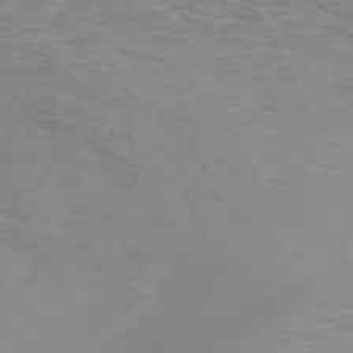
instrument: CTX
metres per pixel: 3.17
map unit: Hpe
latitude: -71.7856
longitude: 12.1606
